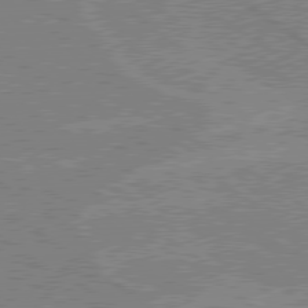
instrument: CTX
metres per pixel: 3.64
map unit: Hpe
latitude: 79.0081
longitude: -132.9325
